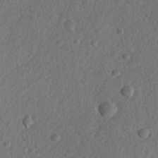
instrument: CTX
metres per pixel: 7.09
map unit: lHvf
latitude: 23.7072
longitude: 144.2740
